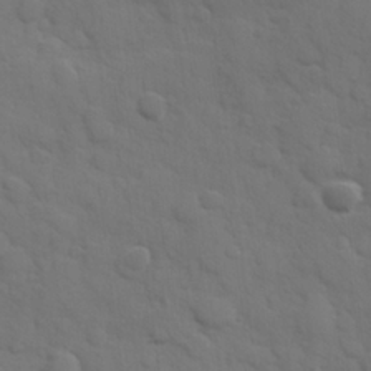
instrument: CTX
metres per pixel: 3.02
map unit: Hve
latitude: 24.6301
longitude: 148.3307
